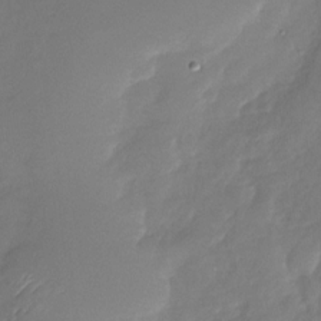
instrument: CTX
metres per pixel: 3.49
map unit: Nhu
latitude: -28.5196
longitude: -61.0647
